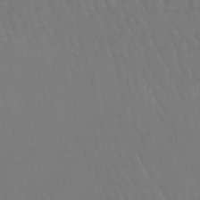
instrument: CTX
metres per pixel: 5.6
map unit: eHb
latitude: -46.8219
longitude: 79.0297
